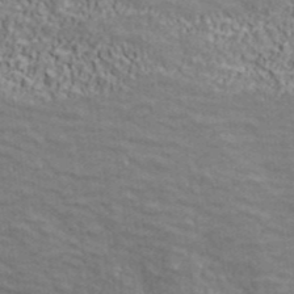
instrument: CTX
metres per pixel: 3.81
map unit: ANa
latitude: 41.8583
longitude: 29.1998
